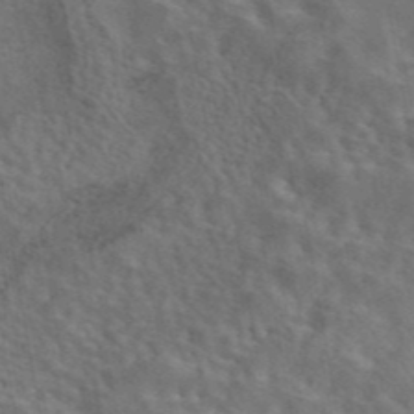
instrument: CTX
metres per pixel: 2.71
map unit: eAb
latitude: 43.3482
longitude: 109.7100
